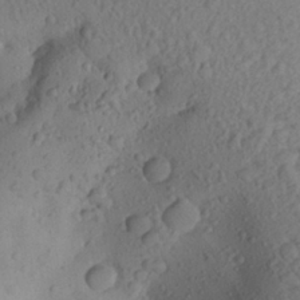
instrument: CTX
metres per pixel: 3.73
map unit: Aa
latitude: 27.5371
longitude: -133.9339
